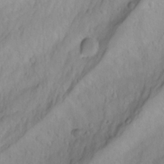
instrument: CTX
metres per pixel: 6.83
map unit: Aa
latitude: -3.6532
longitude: -71.3670
